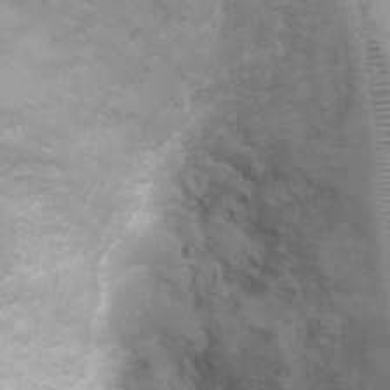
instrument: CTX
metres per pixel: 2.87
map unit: Ht
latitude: 3.1592
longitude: -28.9702
